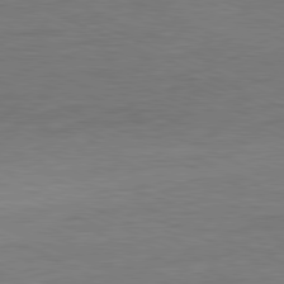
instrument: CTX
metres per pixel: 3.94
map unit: Ap
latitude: -81.6911
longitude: -84.1956
